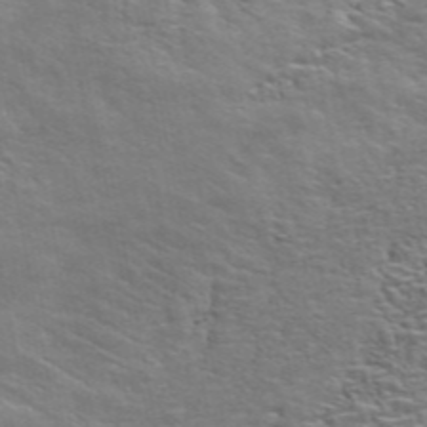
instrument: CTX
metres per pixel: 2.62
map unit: ANa
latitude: 47.6694
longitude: -76.5545
